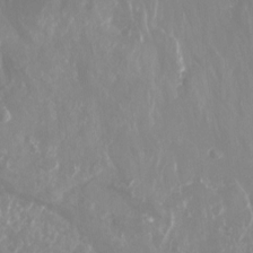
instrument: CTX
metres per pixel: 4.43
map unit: Nhu
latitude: -13.7667
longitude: -64.1389
